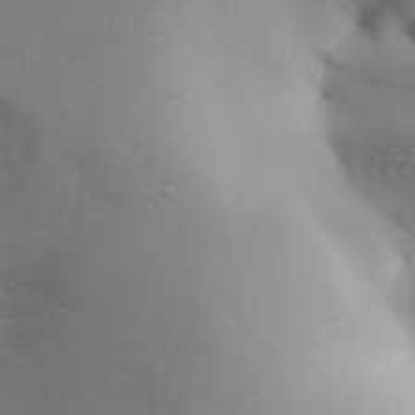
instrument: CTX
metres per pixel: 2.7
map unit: Aa
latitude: 33.0836
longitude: -143.8206
